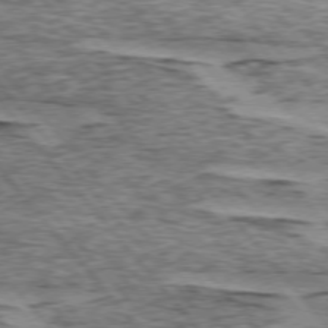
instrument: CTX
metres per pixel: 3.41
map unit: lApd
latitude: 74.8002
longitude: -77.4804
